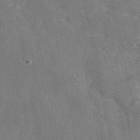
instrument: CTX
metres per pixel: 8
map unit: eAb
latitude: 46.4412
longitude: 111.7288
